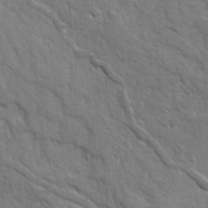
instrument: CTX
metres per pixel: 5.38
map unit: Ave
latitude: 17.1970
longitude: -130.7247
